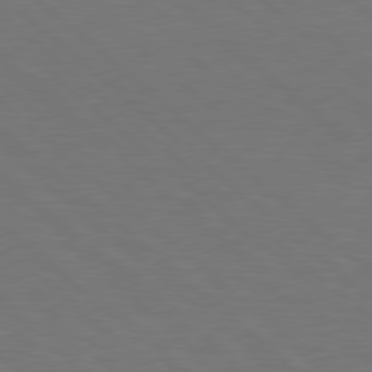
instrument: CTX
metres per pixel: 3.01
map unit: Hpe
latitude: 78.2901
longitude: -150.3278
